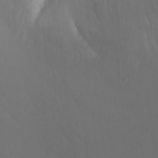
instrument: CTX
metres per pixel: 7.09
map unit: Nhu
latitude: -11.2754
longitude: -75.2537
